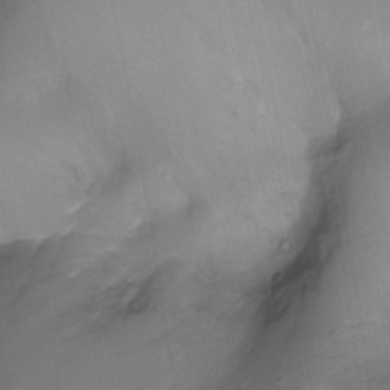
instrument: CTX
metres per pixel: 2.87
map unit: Ht
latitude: -18.1984
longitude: -44.4412
